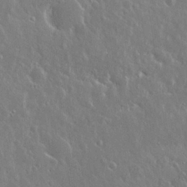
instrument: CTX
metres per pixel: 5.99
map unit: Nhu
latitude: 25.7260
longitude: -58.2712
